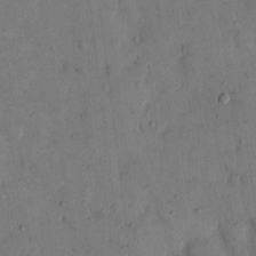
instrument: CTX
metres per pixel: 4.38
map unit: eHh
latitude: 14.1389
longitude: -67.6693
